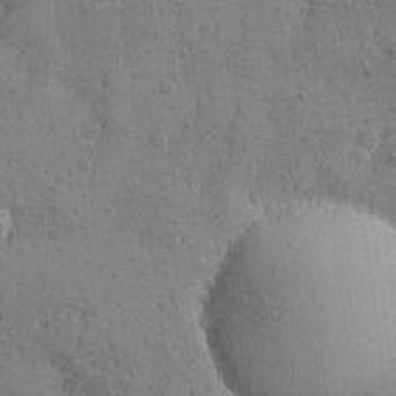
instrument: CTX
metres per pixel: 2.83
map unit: Ave
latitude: -8.2550
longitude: -119.1781
